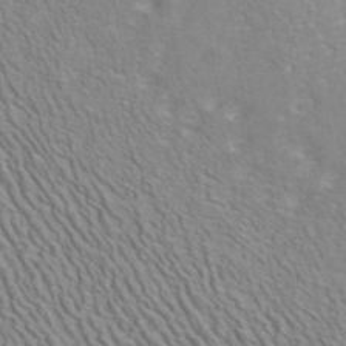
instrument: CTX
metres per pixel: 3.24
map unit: ANa
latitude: 41.0458
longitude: 29.0675
